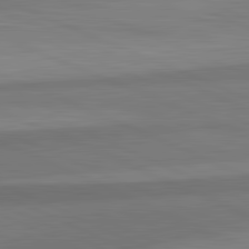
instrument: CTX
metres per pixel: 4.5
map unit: lApd
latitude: 82.5356
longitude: 158.0661
